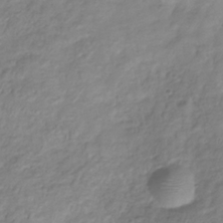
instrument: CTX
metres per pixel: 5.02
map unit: Hve
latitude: -32.6141
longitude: 90.2551
